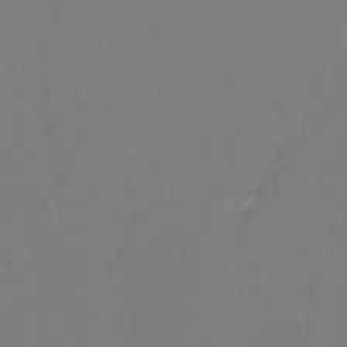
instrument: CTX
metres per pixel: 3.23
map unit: Hto
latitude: 6.4034
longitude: -31.1026
